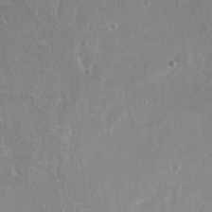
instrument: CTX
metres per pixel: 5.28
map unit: Ht
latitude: 1.0458
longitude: -32.2523
